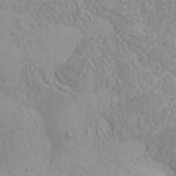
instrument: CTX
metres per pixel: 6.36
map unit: Htu
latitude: -4.2928
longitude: -88.6680
